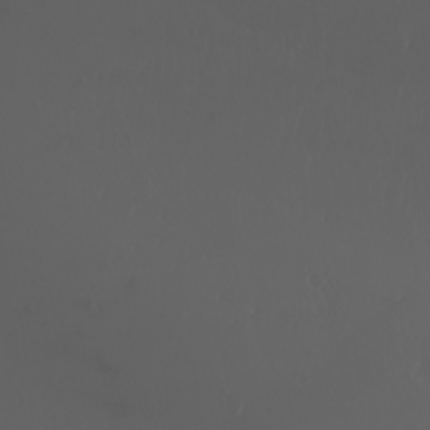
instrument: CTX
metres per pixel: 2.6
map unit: eHh
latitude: -3.2375
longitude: 20.0472
